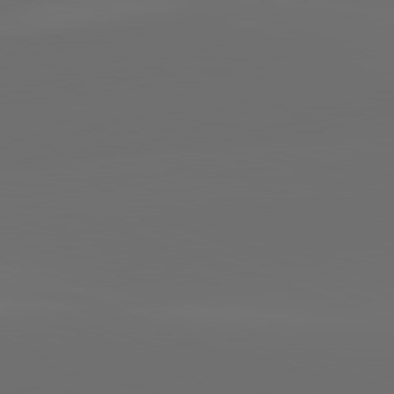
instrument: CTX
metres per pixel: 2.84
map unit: lApd
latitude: 82.1577
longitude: -152.6302
